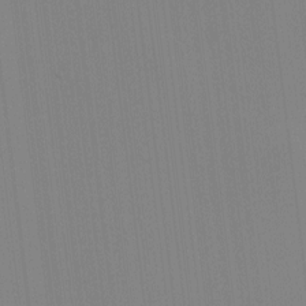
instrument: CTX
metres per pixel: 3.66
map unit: HNhu
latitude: -1.6911
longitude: -6.7435
